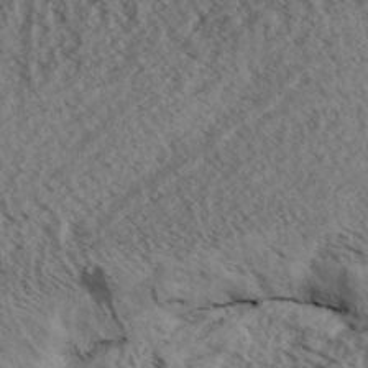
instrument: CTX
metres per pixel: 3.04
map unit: Aa
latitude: 31.0081
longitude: -137.5749
